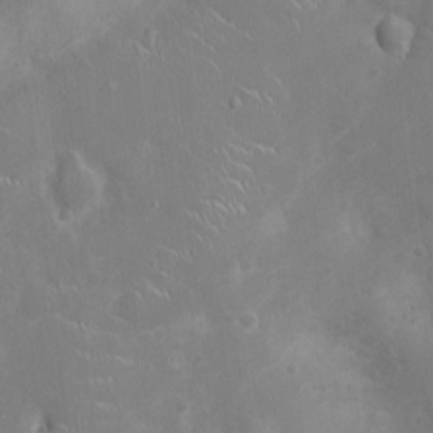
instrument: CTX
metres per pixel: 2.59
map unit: Ht
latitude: -4.3306
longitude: -15.9906
